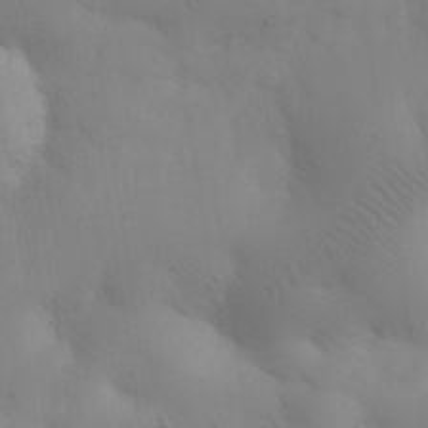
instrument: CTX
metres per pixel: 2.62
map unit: eHh
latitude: 30.3468
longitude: -68.3845
